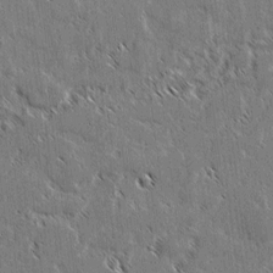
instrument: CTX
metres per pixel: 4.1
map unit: lAvf
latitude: 3.3104
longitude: -106.7246
